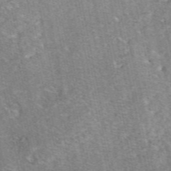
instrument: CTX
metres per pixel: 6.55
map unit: eAb
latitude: 48.6679
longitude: 108.0661
